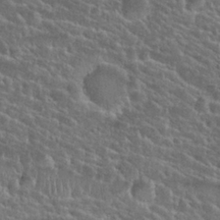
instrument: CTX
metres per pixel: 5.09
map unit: Hto
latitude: 25.1025
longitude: -50.3089
